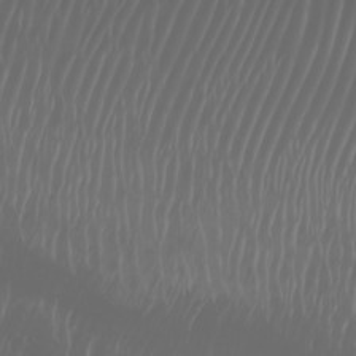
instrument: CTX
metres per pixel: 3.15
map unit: Nhu
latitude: -7.1809
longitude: -84.2712
